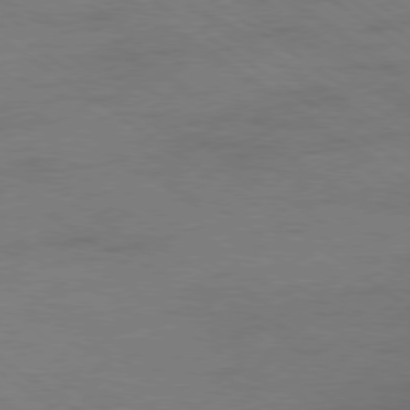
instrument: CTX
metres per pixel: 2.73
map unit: Ap
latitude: -79.2187
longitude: -53.1781
